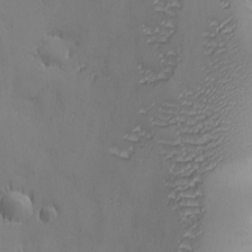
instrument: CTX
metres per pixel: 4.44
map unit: Ave
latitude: -7.5966
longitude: -119.2726
